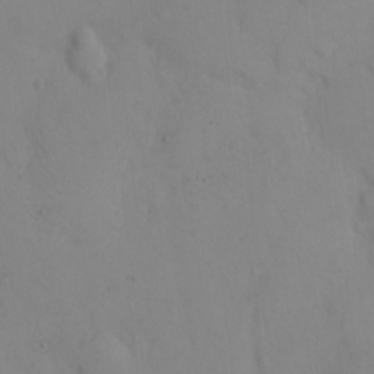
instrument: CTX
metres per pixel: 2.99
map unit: eHh
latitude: 12.4790
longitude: -61.5560
